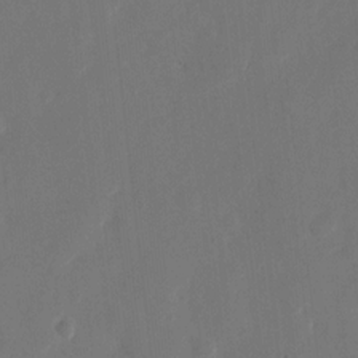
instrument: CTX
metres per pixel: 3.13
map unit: eHh
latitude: 11.8017
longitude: -67.9339
